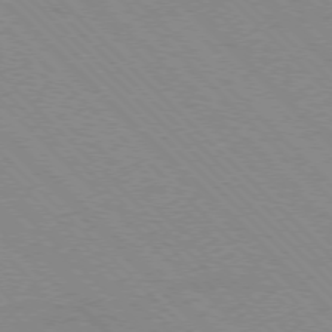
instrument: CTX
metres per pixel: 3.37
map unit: Ap
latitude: -77.5777
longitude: -66.8946
